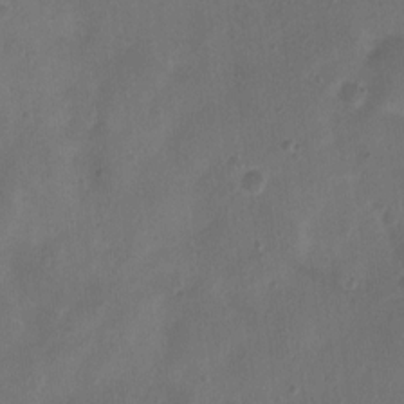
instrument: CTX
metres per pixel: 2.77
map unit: Nhu
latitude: 4.8002
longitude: -16.8569
